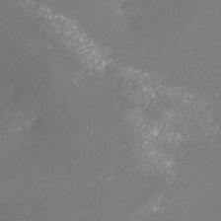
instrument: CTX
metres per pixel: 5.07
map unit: Nhu
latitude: -23.6722
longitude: -57.9150
